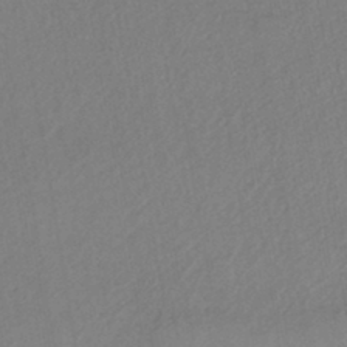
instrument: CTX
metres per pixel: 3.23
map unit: HNhu
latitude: -44.3306
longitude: 94.9730
